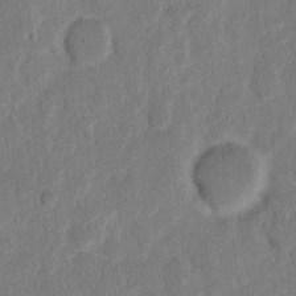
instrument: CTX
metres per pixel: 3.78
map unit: eHh
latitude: 8.6869
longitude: -64.4412
